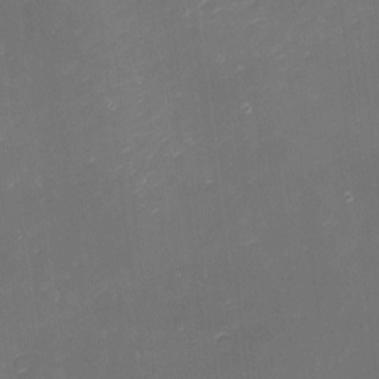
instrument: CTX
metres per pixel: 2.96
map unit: eHh
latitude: -1.6533
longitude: -80.3467
